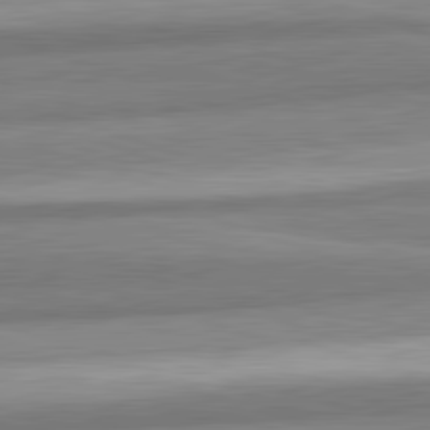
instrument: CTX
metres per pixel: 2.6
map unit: lApd
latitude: 82.3278
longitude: 179.0108
